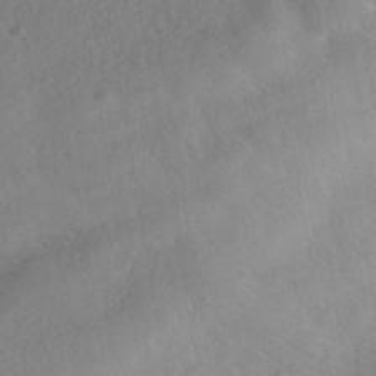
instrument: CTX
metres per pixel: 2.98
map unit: HNhu
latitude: -42.2739
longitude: 105.5210
